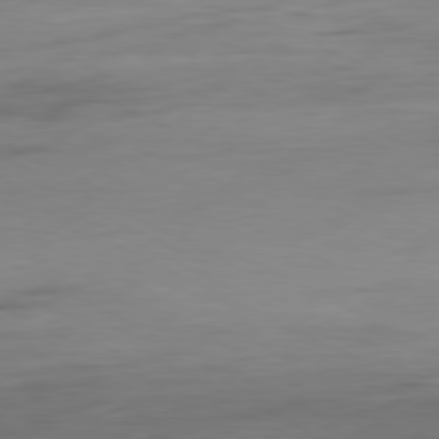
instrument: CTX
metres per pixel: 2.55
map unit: Ap
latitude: -80.7086
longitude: -82.4412
